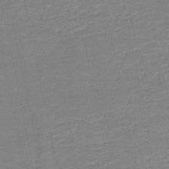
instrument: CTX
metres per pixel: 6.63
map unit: HNb
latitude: -50.0283
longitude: -48.5168
